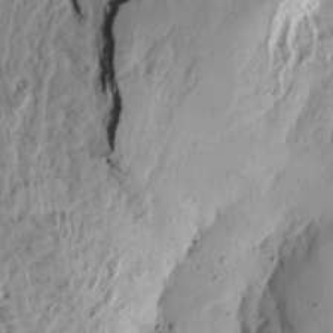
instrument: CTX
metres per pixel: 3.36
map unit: Aa
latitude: 13.4427
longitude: -141.3292
